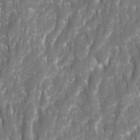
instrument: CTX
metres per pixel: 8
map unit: Ave
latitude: 15.9339
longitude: -134.1011
